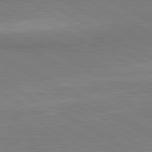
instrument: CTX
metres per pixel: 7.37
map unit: lApd
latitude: 81.0836
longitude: 158.7085
